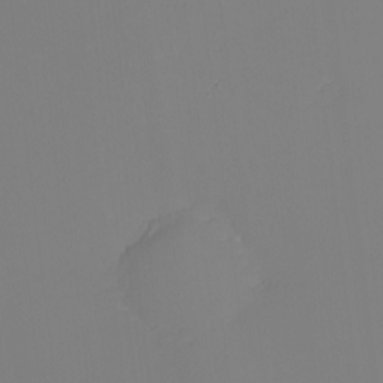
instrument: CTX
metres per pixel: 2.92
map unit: eHh
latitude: -5.4076
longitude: -87.0269
